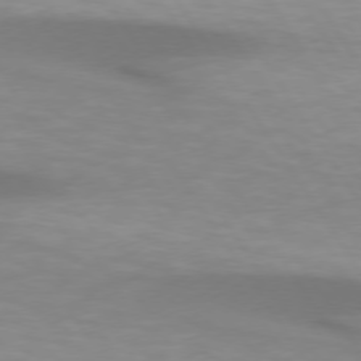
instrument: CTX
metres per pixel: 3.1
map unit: lApd
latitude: 74.4790
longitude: -50.4412
